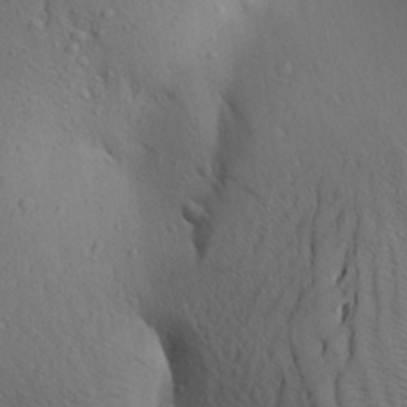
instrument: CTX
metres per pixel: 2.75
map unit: Aa
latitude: 27.8772
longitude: -148.4034
